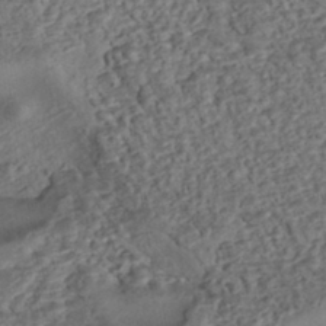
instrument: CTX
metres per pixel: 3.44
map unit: eHh
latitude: -43.1620
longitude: 121.1809
